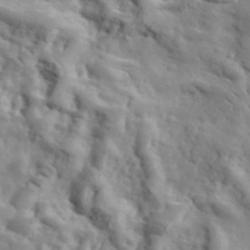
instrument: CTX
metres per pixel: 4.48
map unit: lHvf
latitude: 37.4238
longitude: -91.9906
